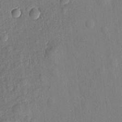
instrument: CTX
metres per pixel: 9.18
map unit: eHh
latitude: 5.5560
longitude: -73.0648
